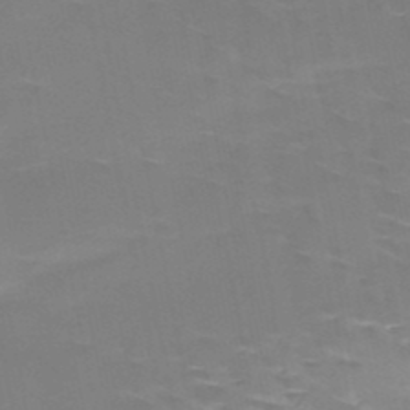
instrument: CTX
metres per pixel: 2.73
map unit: HNb
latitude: -49.9178
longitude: -47.1404
